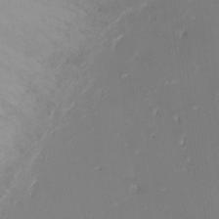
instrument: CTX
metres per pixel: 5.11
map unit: Ht
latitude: -5.6344
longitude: -25.8205
